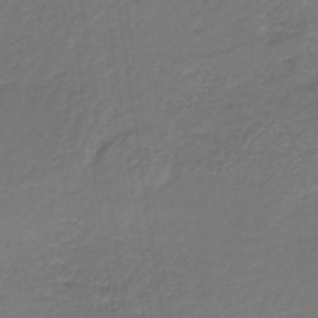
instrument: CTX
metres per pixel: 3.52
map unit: HNb
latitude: -37.9556
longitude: 50.5007
